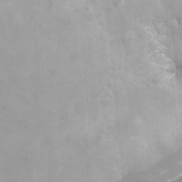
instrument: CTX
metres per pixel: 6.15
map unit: Nhu
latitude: -15.7289
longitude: -51.8394
